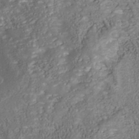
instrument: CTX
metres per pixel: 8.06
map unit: Nhu
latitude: -39.8423
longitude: -85.4238
